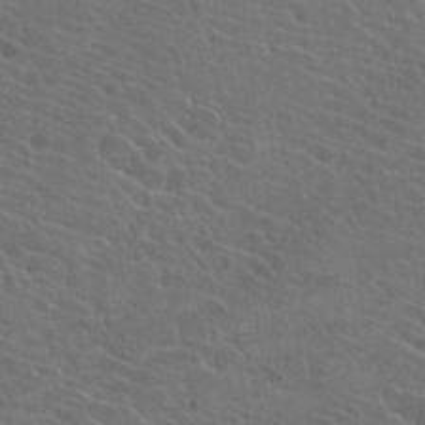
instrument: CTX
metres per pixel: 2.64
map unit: Hto
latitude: 23.5371
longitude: -39.7261
